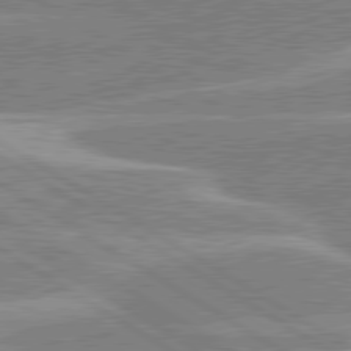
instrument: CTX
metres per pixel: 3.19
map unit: lApd
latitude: 80.1767
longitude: -130.7625
